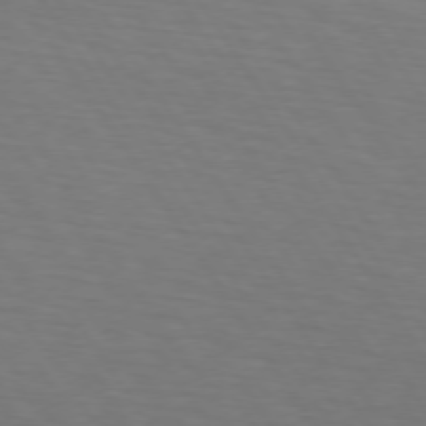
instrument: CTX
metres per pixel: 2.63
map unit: lApd
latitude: 73.5560
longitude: -75.5371
